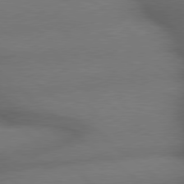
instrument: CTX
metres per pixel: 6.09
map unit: lApd
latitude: 79.2915
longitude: -166.4034
